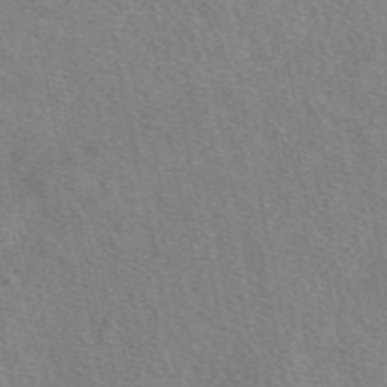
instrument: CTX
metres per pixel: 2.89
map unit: eAb
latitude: 49.7639
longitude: 111.5777
